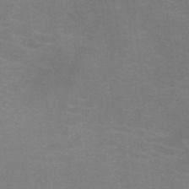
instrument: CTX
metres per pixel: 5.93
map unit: HNb
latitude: -46.3873
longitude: -46.1200
